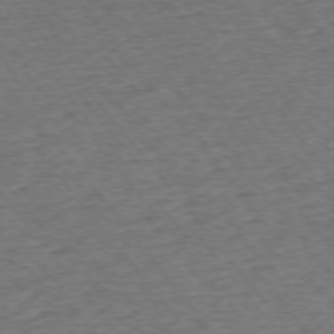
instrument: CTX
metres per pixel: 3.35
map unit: Ap
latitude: -75.4644
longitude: -88.1200
